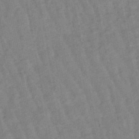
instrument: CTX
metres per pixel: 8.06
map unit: lHb
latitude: -48.4440
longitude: 77.9367
